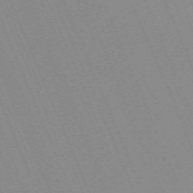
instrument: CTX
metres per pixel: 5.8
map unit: Nhu
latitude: -66.8219
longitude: 38.5952
